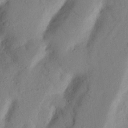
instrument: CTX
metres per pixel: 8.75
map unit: Nhu
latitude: 18.8569
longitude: -77.0836
